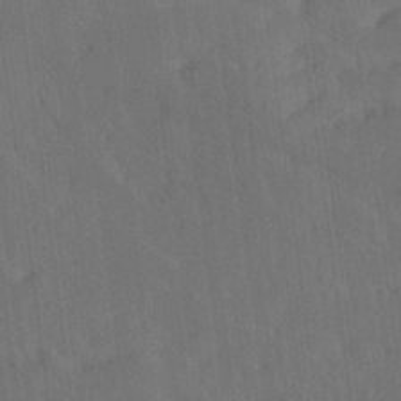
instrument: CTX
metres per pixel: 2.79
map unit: Ave
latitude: 18.9324
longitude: -137.3104
